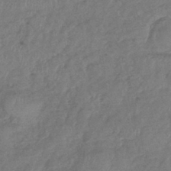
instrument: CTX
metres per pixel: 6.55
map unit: lHb
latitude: -41.8800
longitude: 80.8030
